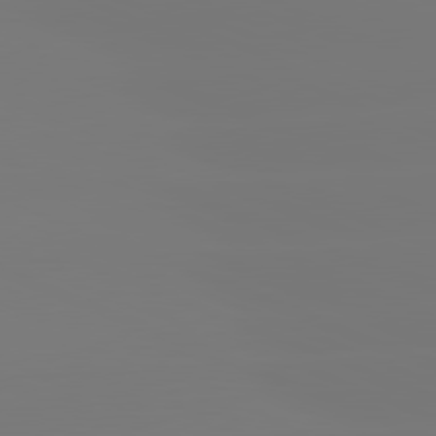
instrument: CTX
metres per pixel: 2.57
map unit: lApd
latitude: 81.6883
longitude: -150.5168
